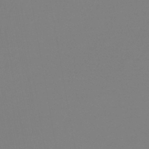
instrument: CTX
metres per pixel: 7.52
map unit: lHb
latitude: -42.4628
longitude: 64.0283
